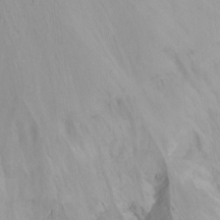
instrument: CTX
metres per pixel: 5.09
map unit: Ht
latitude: -14.0094
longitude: -57.3292
